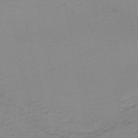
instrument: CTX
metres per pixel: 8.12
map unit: HNb
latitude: -51.4265
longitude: -52.6302
